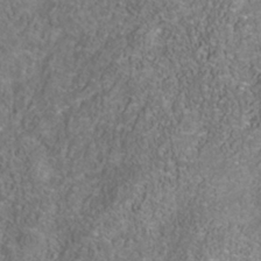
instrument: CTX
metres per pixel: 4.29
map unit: Nhu
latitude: -41.4076
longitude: -83.9339
